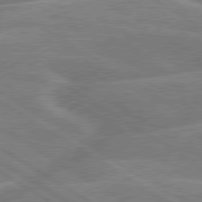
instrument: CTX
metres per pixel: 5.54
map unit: lApd
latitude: 79.6316
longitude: -131.4994
